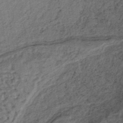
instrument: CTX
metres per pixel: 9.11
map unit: lHb
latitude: -39.3132
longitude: 62.5573
